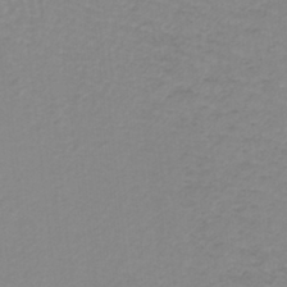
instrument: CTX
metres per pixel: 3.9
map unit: lHb
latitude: -40.0283
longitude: 65.4266
